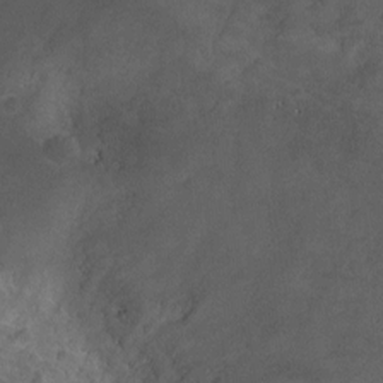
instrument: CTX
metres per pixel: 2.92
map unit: Ht
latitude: -9.5777
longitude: -21.1026
